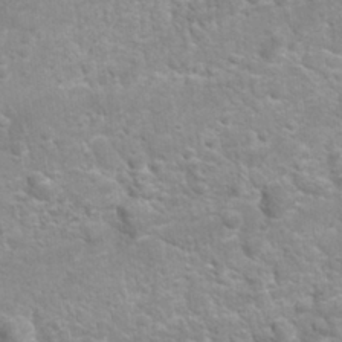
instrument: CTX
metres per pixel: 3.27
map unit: Nhu
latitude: 26.5735
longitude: -62.9892
